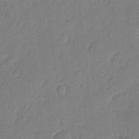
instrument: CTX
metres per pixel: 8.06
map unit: eHh
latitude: 5.1403
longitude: -75.7072
